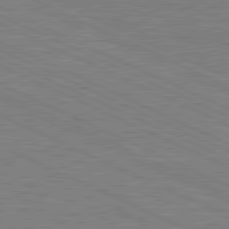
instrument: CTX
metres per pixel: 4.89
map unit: lApd
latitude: 81.0269
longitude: -170.7813
